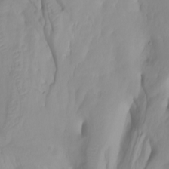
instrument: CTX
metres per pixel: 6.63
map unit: Nhu
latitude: -5.0864
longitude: -80.0444
